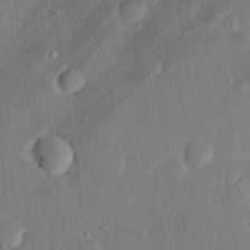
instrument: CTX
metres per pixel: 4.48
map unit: eHh
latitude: 28.3278
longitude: -82.0255
